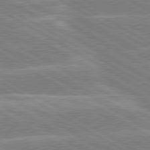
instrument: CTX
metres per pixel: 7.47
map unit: lApd
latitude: 80.1767
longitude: -131.8206
